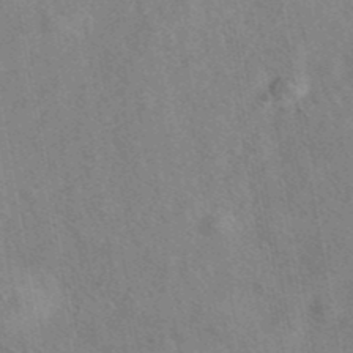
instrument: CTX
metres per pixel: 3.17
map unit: eAb
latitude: 41.9150
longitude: 109.6533
